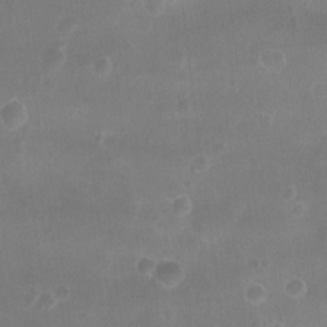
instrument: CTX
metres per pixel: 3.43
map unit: Nhu
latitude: -15.6155
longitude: -25.5749
